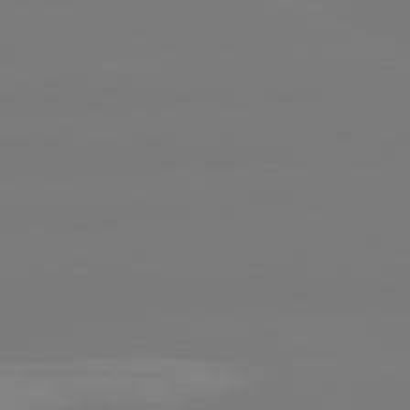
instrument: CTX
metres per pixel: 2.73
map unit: lApd
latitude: 80.5168
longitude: -148.5357
